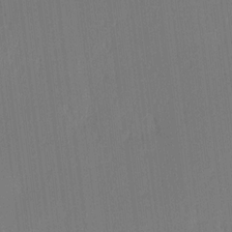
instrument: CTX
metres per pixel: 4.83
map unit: Ave
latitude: 12.8002
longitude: -107.1781
